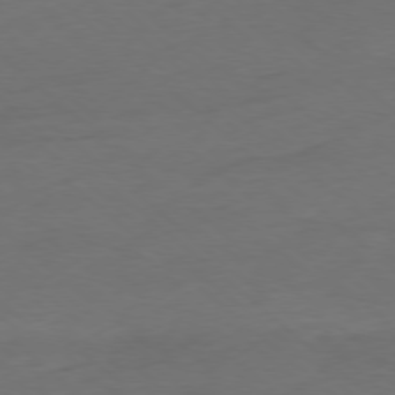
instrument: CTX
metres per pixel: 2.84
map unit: Ap
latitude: -78.4251
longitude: -69.8583
